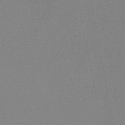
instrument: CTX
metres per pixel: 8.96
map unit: lHb
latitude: -48.8408
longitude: 71.1431
